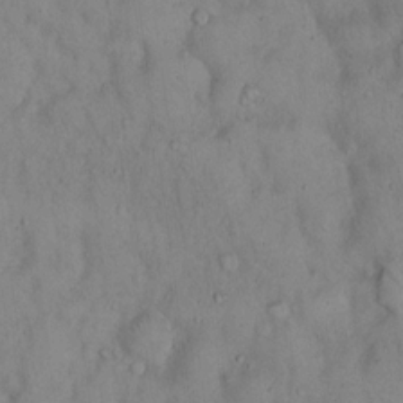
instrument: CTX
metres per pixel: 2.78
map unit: Hto
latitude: 15.5938
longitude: -60.4223
